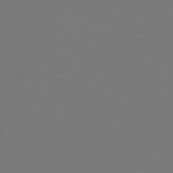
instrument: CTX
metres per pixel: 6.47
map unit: Hpe
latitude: 73.3860
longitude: -123.0458
